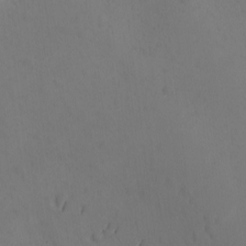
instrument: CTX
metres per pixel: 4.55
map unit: Ave
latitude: -9.8800
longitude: -121.4427
